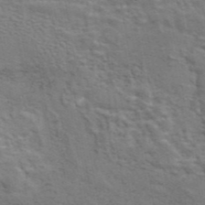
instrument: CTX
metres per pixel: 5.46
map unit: eAb
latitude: 43.3482
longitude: 107.8801
